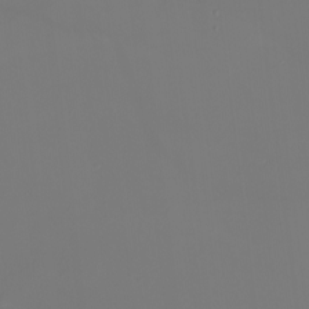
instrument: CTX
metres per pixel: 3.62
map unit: eHh
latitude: -5.9556
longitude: -87.4615
